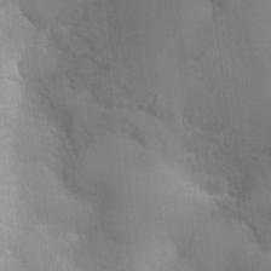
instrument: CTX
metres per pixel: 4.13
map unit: Nhu
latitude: 0.0633
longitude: -16.6301
